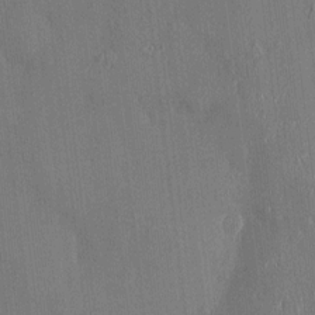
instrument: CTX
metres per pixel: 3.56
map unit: HNhu
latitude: -1.2376
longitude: -7.5560
